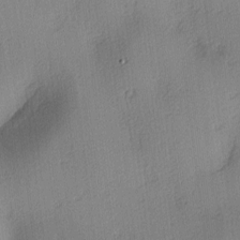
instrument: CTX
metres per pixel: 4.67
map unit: lAa
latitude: 3.9339
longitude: -112.2522
